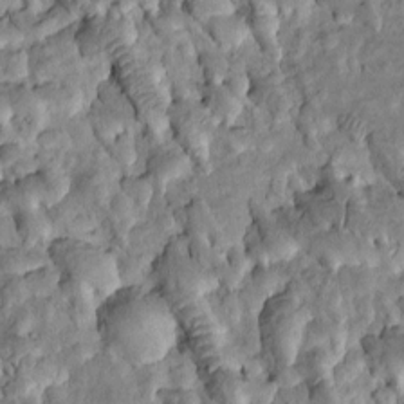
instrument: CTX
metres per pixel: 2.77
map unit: Htu
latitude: -0.7275
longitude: 148.2362
